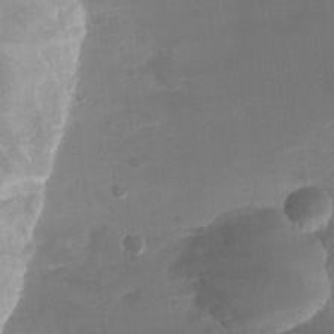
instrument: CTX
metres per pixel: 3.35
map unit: Nhu
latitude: -28.2362
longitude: -63.3860
